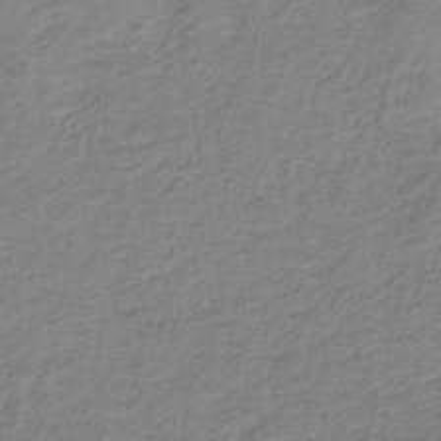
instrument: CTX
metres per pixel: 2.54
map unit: eAb
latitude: -35.7855
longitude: 52.5006
